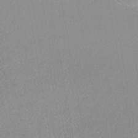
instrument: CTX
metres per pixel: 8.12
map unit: HNhu
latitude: -48.1984
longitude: 100.2928
